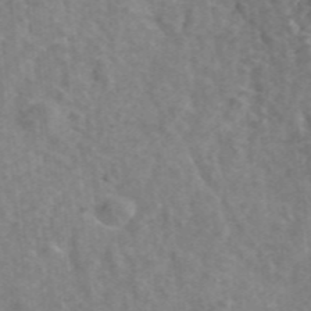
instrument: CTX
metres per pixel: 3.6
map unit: ANa
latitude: 43.2348
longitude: 26.0094
